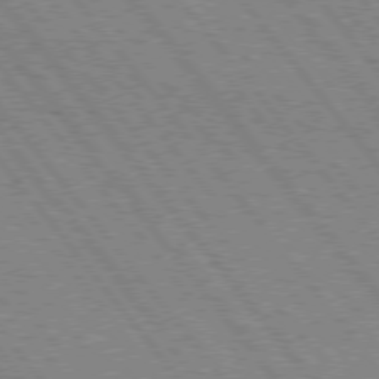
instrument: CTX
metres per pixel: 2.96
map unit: Hpe
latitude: 75.3104
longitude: -149.8017
